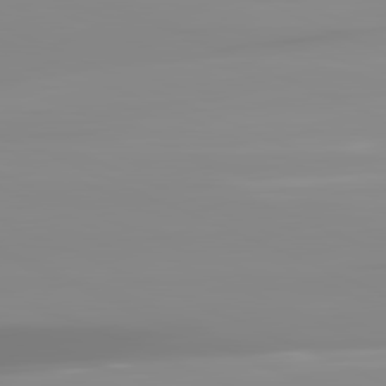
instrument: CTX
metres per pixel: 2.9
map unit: lApd
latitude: 81.8016
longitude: -148.9136
